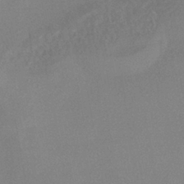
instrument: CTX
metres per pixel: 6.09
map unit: eHh
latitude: -41.4643
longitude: 120.4629
